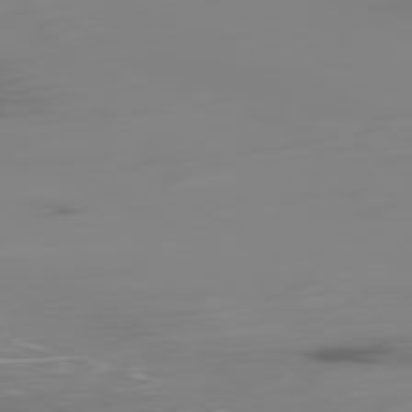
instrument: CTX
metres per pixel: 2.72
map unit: Ap
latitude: -79.8422
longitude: -60.2711
